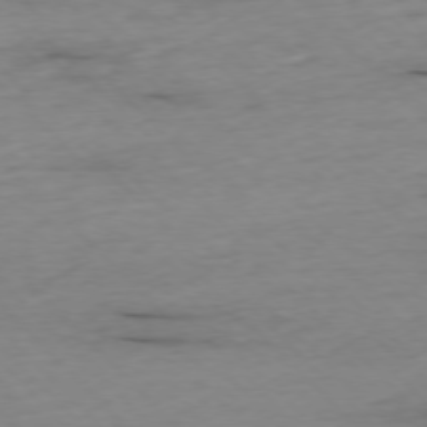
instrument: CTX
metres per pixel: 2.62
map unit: Ap
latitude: -76.8786
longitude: -91.0081
